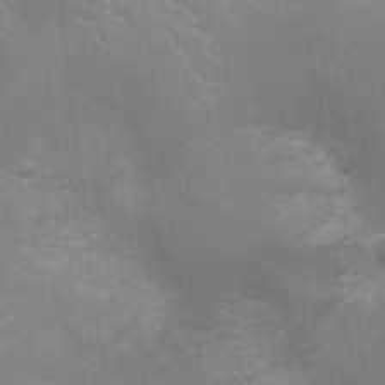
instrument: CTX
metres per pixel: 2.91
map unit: Ht
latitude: -3.0864
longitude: -17.1403
